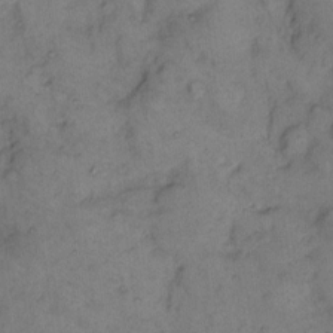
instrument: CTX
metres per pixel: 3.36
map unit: eHh
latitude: 10.6869
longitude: -62.3845
